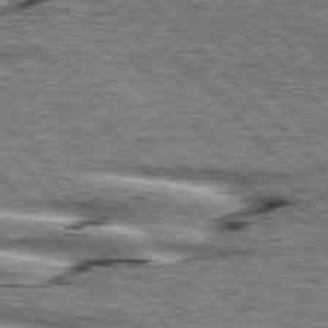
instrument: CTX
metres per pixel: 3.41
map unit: lApd
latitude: 76.4034
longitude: -82.1766
